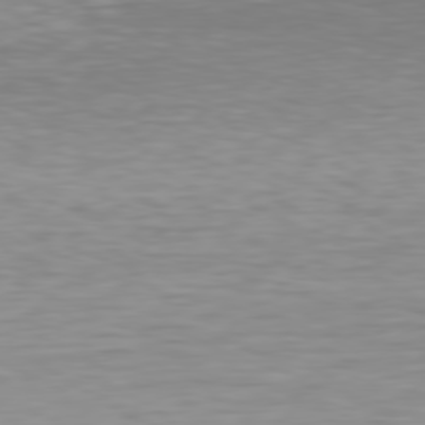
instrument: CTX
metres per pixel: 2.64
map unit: Hpe
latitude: 78.1200
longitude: -122.0633
